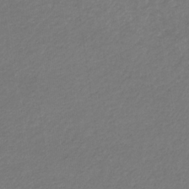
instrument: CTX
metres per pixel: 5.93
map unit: eHb
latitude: -32.6897
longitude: 70.5007
